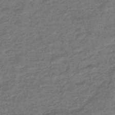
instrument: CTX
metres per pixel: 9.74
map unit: eHb
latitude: -45.7667
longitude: 88.8597
